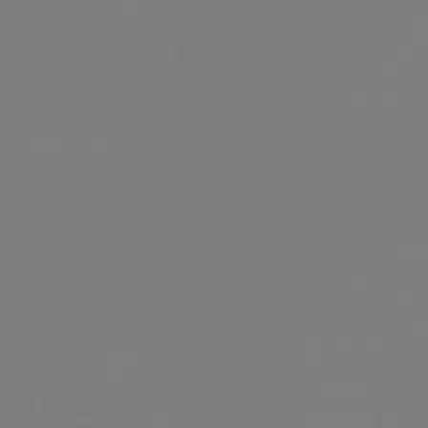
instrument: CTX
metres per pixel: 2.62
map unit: lHb
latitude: -42.5762
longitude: 63.9178
